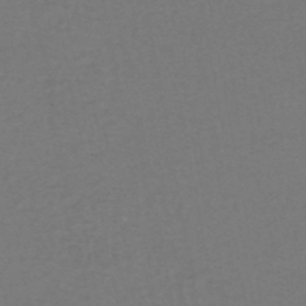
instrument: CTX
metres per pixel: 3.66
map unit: HNhu
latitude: -49.2376
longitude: 99.9367
